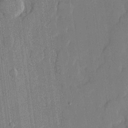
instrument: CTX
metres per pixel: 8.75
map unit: lHvf
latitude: 21.1781
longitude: 146.2361
